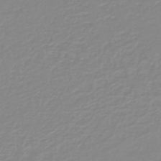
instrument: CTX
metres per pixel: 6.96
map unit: lHb
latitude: -44.4251
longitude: 55.0109
